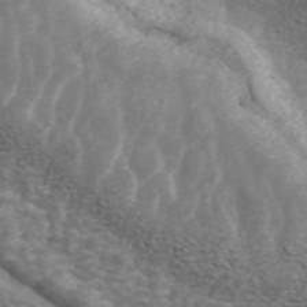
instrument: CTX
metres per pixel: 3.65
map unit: ANa
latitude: 44.2711
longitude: 28.7841
